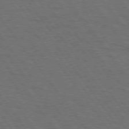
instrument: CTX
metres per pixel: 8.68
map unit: Hpe
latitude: 75.0270
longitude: -137.3671
